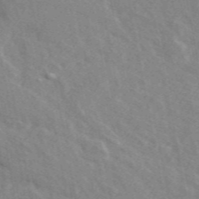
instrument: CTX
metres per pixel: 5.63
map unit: ANa
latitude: 48.0822
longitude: -75.5371
